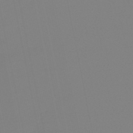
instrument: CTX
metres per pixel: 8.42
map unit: lHb
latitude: -49.1054
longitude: 79.9556
